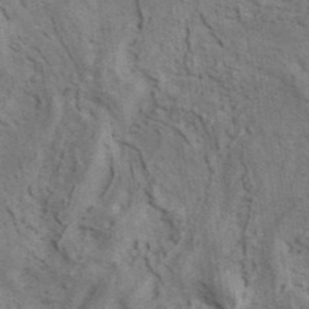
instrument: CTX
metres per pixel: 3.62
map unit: ANa
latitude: 41.6127
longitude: 16.4629
